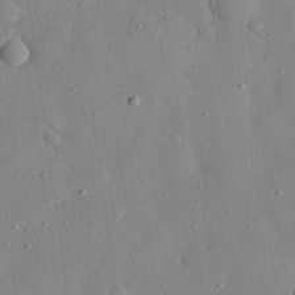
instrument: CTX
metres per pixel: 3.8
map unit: eHh
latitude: 28.2900
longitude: -77.9150
